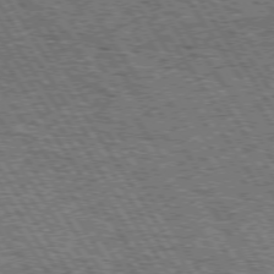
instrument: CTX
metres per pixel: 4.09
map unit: Hpe
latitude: 73.8017
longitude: -131.9340
